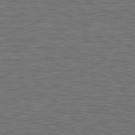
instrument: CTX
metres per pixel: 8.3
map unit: lApd
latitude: 81.1592
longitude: -171.9528
